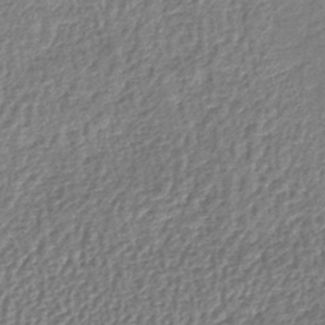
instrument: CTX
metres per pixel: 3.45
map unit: lHb
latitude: -43.6532
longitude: 68.0661
